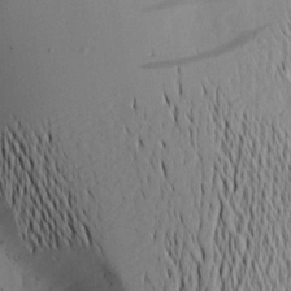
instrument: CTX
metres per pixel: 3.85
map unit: Aa
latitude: 20.2145
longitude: -145.1592
